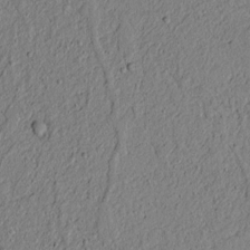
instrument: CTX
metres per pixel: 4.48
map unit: lAvf
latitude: 5.8394
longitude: 167.8989
